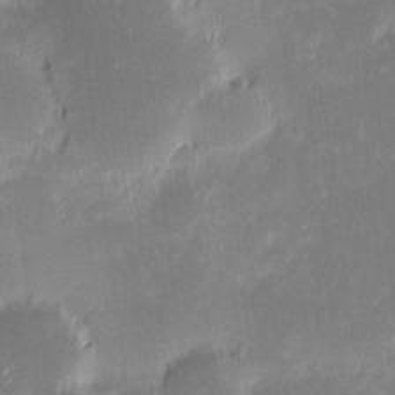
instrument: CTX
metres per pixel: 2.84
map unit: eHh
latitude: -2.0849
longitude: -84.7057
